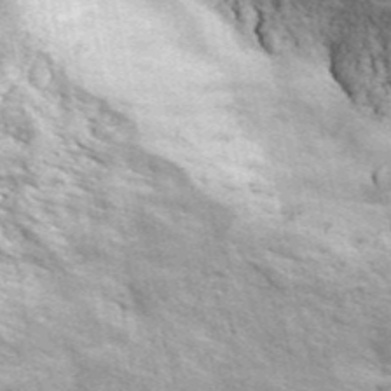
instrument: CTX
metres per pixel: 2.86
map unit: ANa
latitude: 44.1578
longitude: -85.8206
